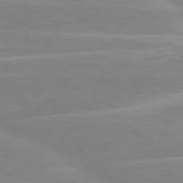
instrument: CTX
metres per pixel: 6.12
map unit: lApd
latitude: 80.5546
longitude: -124.1200
